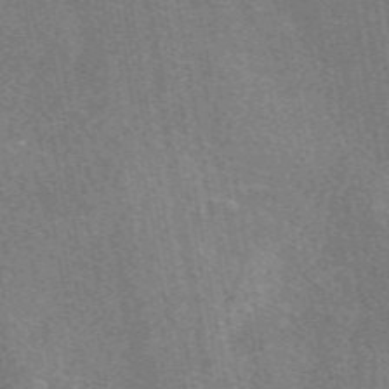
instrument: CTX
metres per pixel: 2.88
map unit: eAb
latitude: 50.1766
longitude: 116.0660
